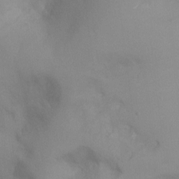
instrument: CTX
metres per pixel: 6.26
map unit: Ht
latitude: -9.3887
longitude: -31.3860
